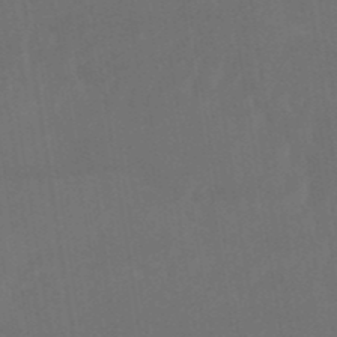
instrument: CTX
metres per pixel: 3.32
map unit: eHb
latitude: -49.8989
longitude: 84.1416
